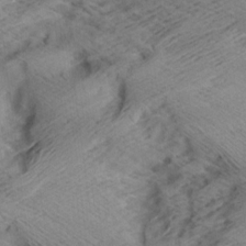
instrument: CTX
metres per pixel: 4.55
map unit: Aa
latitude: 7.3104
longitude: -140.3656
